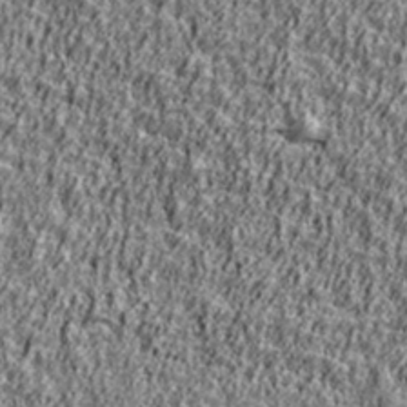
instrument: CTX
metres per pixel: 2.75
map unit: Ave
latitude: 42.1200
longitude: -112.2144
